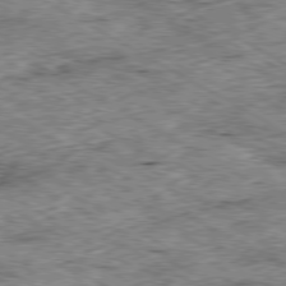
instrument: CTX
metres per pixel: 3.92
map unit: Ap
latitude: -80.2362
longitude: -50.2522
